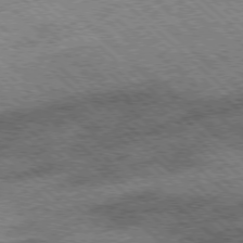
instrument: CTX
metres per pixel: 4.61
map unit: Ap
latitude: -78.4062
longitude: -49.7828
